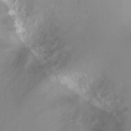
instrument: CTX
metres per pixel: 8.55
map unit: Ht
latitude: -14.3118
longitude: -41.1592
